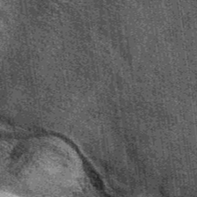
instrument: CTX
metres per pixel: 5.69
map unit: eAb
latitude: 39.7261
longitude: 107.4832
